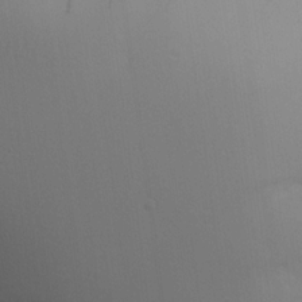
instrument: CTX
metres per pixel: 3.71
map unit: Nhu
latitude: 16.1767
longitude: -78.3090
